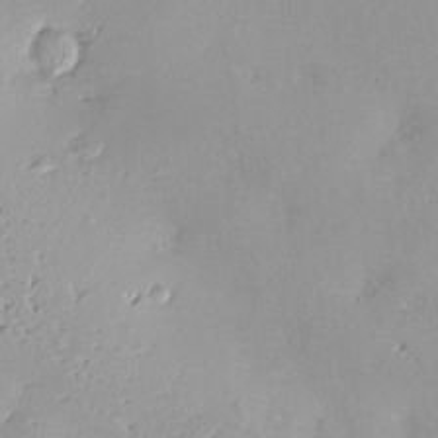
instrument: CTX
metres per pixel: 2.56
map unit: Nve
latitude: -8.3684
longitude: 174.7274
